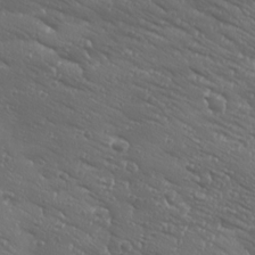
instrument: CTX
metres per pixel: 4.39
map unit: Ave
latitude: 19.1025
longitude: -137.8584
